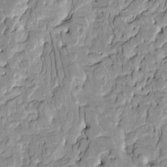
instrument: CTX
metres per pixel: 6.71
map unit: HNhu
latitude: 7.8772
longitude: -2.8569
